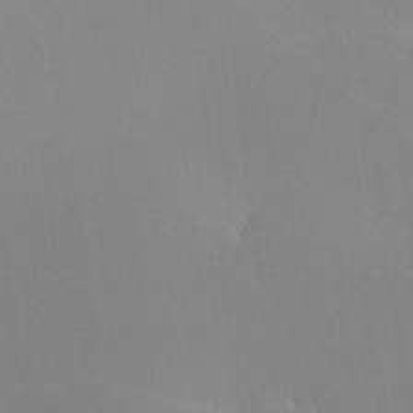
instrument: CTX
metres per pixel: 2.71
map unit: lHvf
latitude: -12.3306
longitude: -102.1389
